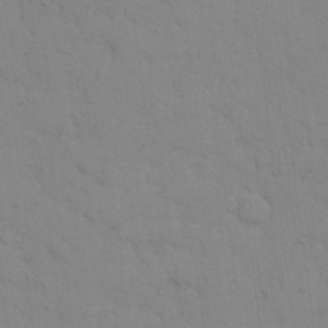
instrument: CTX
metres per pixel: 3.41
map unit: eHh
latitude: 16.5357
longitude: -62.8569
